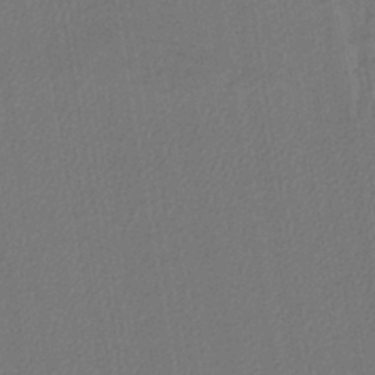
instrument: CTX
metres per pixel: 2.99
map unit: lHb
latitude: -42.5195
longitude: 60.8786
